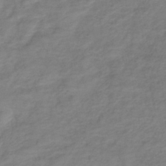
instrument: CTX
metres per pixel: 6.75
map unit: lHb
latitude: -36.4818
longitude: 72.4818
